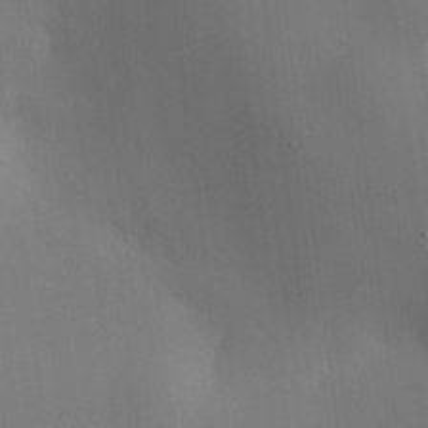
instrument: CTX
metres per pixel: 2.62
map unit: HNhu
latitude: 9.0836
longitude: 14.8975
